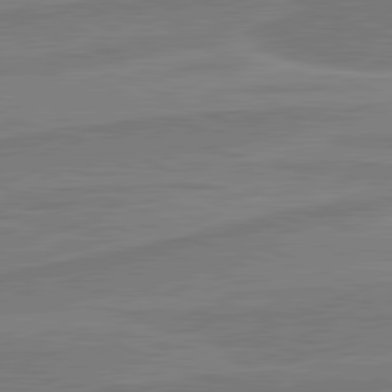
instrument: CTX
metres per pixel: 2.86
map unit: lApd
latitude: 81.4993
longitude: 168.5384
